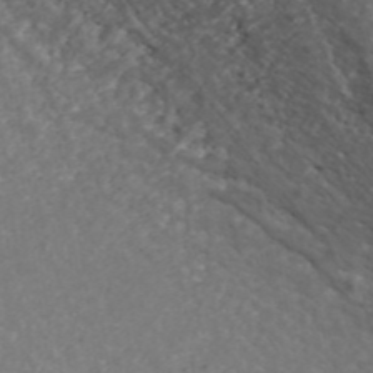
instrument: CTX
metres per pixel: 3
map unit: ANa
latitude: 42.6113
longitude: 24.2550
